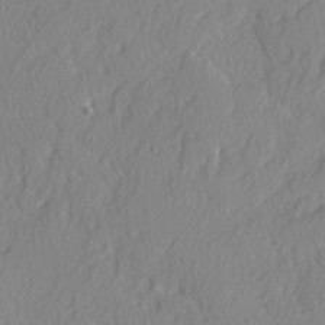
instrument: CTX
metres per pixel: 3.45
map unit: lAvf
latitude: -4.9352
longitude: -108.9324
